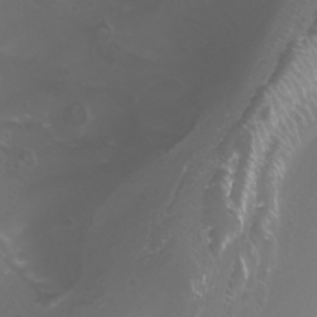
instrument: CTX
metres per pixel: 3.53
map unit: Nhu
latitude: -8.2361
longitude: -94.1956
